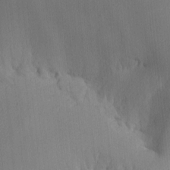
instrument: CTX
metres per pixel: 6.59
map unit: lHvf
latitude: -10.8597
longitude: -103.4804
